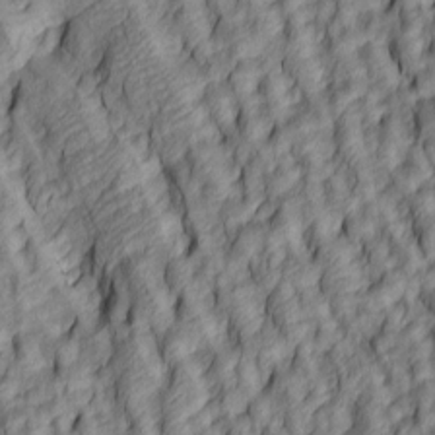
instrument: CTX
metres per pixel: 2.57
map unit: lAa
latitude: 5.0080
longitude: -116.0444
